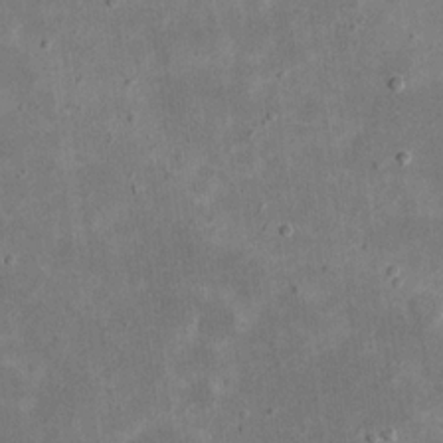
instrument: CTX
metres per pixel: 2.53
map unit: eHh
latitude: 19.9339
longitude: -71.4426
